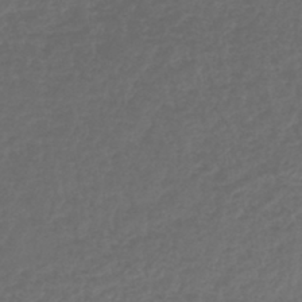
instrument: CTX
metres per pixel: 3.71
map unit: lHb
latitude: -43.6154
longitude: 71.9178
